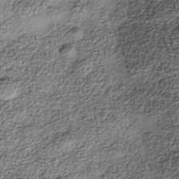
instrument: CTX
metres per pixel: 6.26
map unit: Nhe
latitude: -38.5952
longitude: -148.1200
